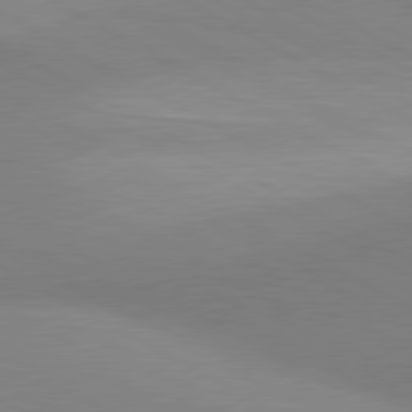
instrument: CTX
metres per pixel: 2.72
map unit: lApd
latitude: 80.5357
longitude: 127.6155
